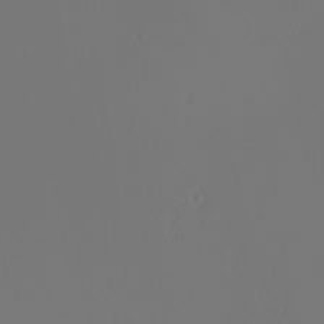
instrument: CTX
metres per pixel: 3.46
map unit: Nhu
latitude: -6.8030
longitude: -95.6883
